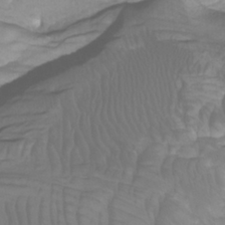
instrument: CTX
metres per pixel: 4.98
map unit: Htu
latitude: -5.2376
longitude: -76.7813
